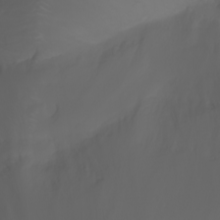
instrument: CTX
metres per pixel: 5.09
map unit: Htu
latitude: -7.1053
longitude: -71.6883
